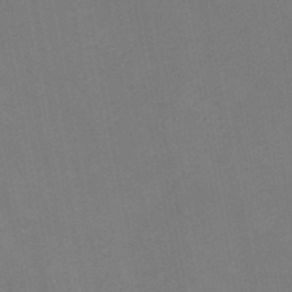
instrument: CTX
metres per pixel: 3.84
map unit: HNb
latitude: -47.8800
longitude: 56.5762
